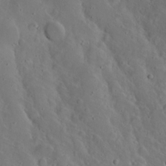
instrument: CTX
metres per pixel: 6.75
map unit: eHh
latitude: 19.8205
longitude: -72.5735
